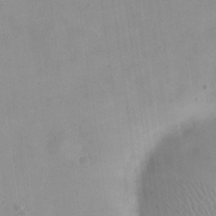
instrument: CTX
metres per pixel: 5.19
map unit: eHh
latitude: 24.2522
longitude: -64.5735
